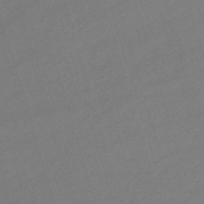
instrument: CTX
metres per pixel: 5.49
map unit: lHb
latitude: -47.0864
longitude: 63.5021
